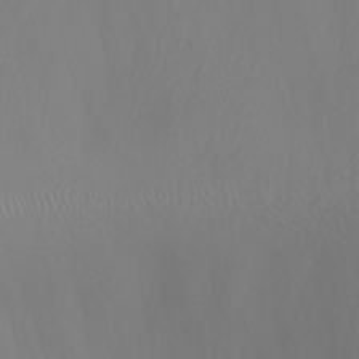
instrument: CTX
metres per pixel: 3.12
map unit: Nhu
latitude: -8.3873
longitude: -84.7057
